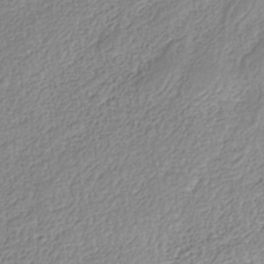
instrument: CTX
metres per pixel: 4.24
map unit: Nhe
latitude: -41.6722
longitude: -110.6302
